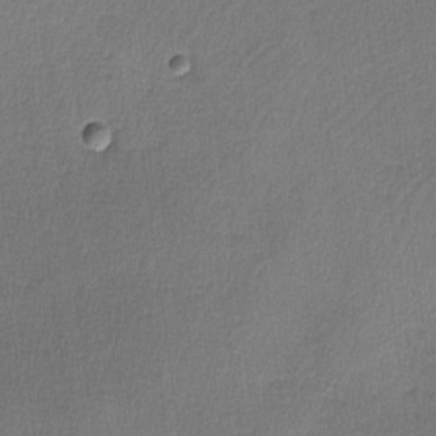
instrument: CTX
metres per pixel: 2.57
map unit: lHvf
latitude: -11.2943
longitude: -99.4426
